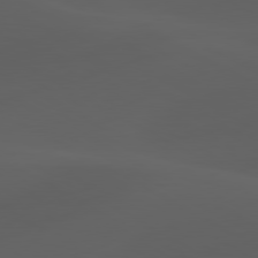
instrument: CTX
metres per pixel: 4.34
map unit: lApd
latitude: 80.1578
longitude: -89.4805
